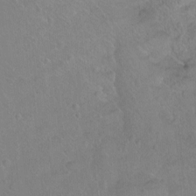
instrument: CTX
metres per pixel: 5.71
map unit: Hto
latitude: -7.0486
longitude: -37.7261
